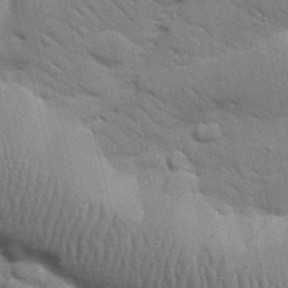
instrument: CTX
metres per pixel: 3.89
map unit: Nhu
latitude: 24.0444
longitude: -73.5183
